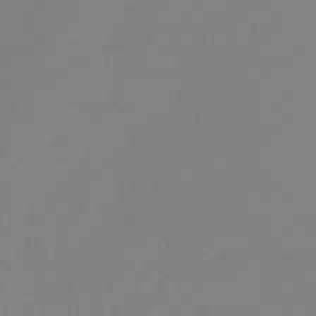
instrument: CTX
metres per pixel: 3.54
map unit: lHb
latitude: -44.4818
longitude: 76.3495
